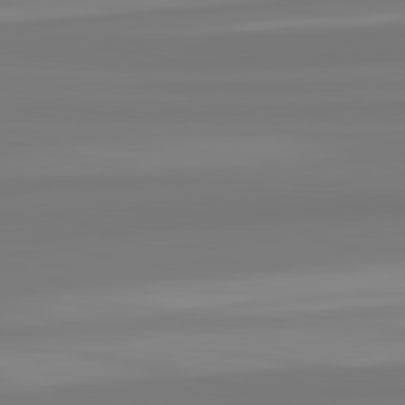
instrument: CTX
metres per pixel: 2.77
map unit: lApd
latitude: 82.6112
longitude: 174.9352
